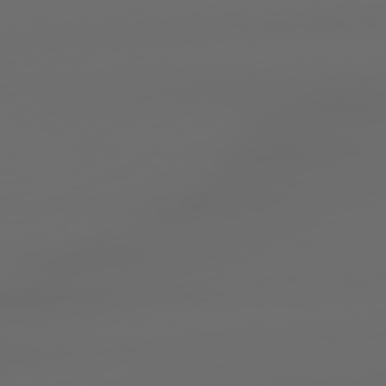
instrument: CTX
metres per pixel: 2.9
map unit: lApd
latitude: 78.9136
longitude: -135.7638
